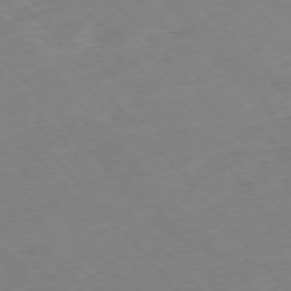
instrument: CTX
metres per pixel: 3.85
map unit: Hpe
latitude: -76.5385
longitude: -17.8772
